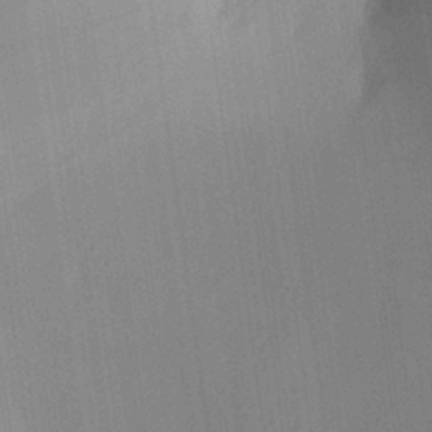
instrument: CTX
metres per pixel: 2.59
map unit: Aa
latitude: 26.8380
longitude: -138.0633
